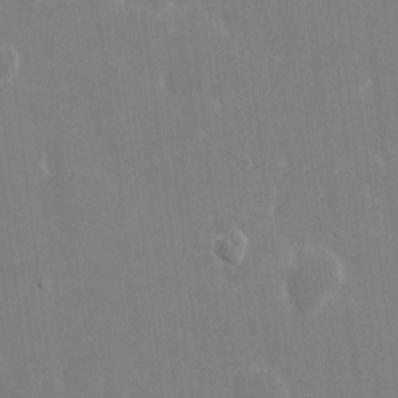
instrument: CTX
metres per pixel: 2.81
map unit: eHh
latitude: 14.6869
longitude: -72.0255
